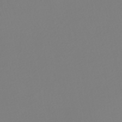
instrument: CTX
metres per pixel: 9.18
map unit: HNhu
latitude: -48.4251
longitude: 101.1431
